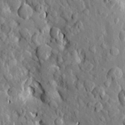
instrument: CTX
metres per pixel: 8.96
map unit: Aa
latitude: 19.8016
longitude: -150.0444
